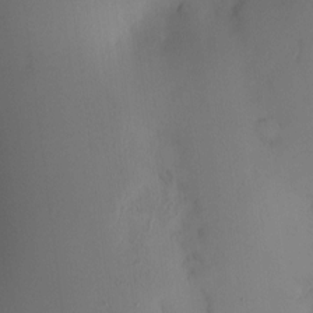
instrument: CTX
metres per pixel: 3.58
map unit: HNhu
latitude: 4.1389
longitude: -4.9892
